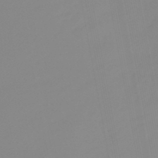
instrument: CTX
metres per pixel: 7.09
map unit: eHb
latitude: -48.4251
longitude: 84.8785
